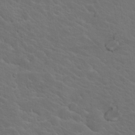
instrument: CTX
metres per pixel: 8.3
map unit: Hto
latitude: 18.1200
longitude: -33.3482
